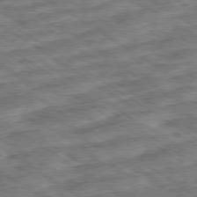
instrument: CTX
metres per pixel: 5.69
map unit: Ap
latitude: -79.7666
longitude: -49.5938
